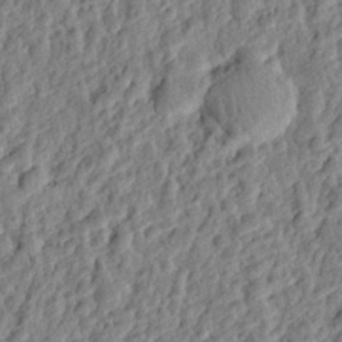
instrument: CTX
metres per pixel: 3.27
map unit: eHh
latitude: 27.2159
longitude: -77.2726
